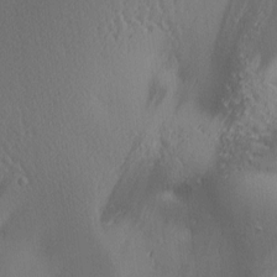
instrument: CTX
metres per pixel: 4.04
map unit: lAa
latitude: 3.7638
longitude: -116.9136
